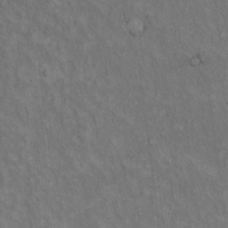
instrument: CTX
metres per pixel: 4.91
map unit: Hto
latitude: 15.0081
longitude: -60.6490
